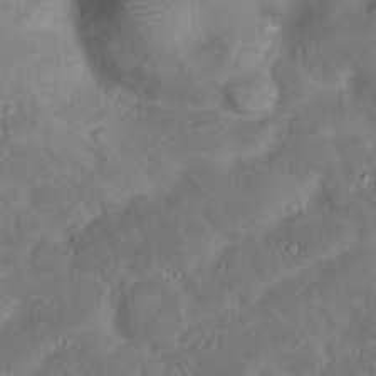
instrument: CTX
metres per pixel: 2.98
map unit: Nhu
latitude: 23.0458
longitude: -62.8380
